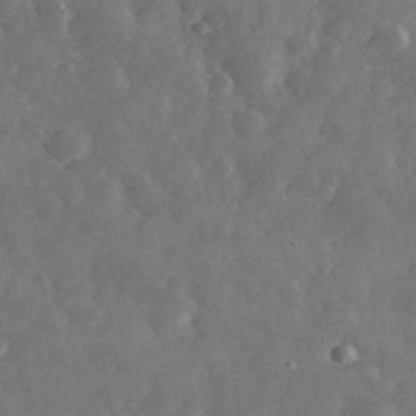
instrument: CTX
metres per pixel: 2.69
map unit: eHh
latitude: 33.9528
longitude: -69.0648
